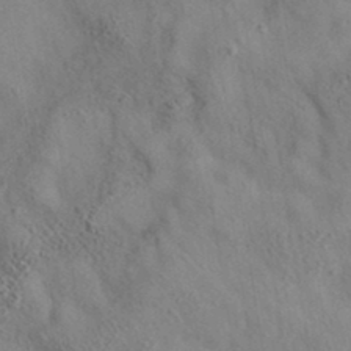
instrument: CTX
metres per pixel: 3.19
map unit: eAb
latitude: 35.1025
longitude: 109.9745
